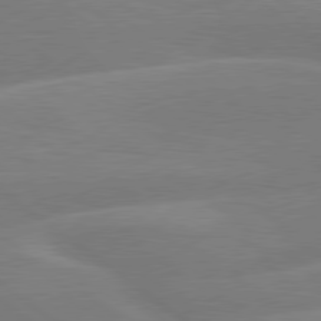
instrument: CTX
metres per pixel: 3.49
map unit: lApd
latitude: 79.5749
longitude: -148.1200
